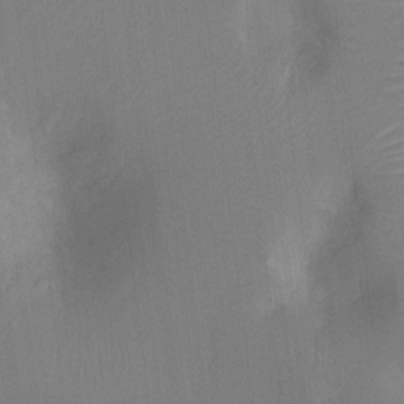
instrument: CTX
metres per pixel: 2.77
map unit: Ht
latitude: -8.0850
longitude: -28.1767
